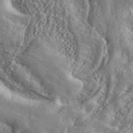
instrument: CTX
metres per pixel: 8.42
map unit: ANa
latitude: 42.9703
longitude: 47.6533
